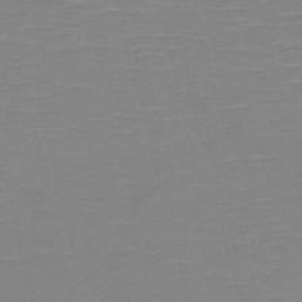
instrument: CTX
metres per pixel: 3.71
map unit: HNb
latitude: -50.6518
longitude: -46.5924
